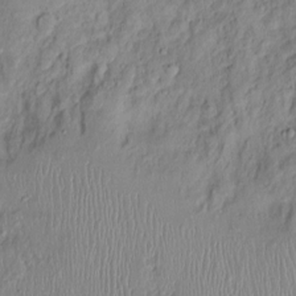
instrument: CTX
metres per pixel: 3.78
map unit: Nhu
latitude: 0.6112
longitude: -14.7813
